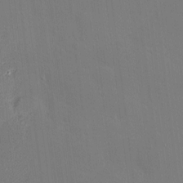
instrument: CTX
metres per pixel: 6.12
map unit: Nve
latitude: -8.6329
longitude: 175.4643
